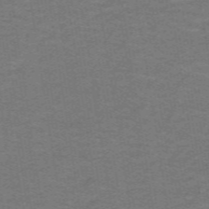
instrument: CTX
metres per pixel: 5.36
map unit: lHb
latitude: -43.0864
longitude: 54.2929
